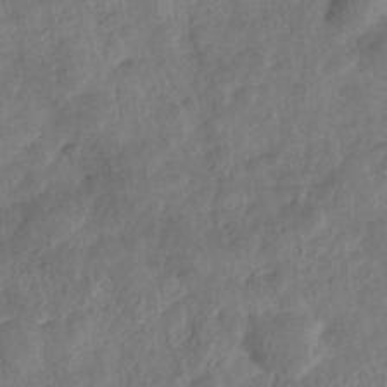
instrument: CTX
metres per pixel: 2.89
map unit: Nhe
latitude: -36.4062
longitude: -176.6868
